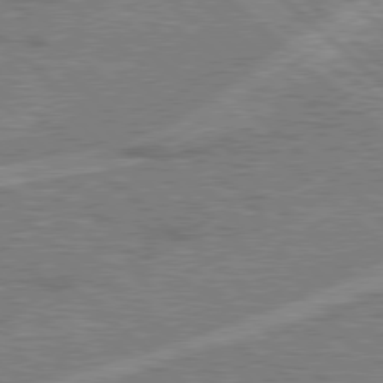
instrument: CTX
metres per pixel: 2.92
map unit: Hpe
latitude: 78.2145
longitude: -157.0647
